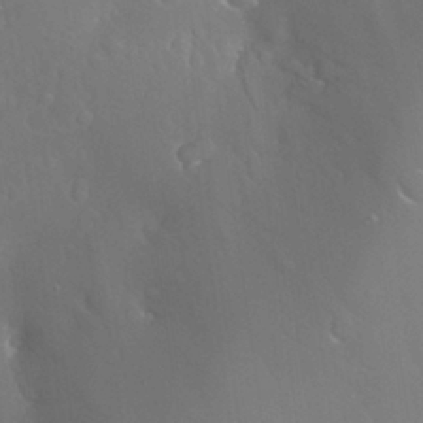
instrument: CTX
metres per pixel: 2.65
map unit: Nhu
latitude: 26.5168
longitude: -57.5371
